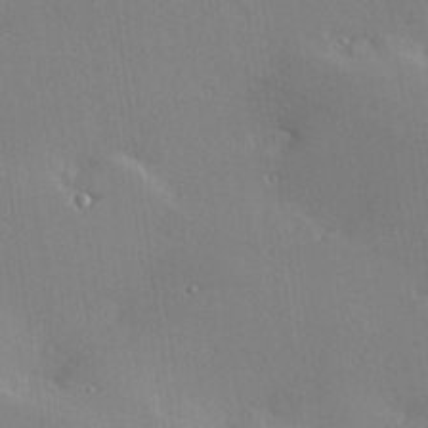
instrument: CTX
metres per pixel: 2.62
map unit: Hve
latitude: 26.8758
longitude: -91.7450
